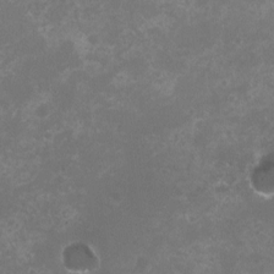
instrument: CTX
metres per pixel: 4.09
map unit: HNhu
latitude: -2.7652
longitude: -3.9717
